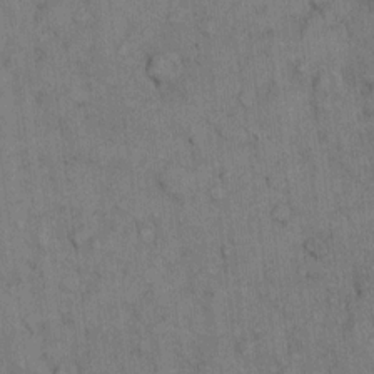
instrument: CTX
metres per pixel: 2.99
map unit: Hto
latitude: 10.4979
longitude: -60.9702
